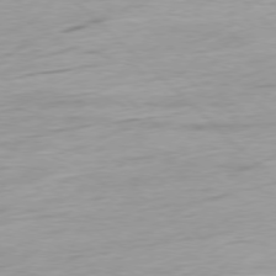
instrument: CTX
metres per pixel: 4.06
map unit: Ap
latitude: -78.3684
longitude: -72.1956
